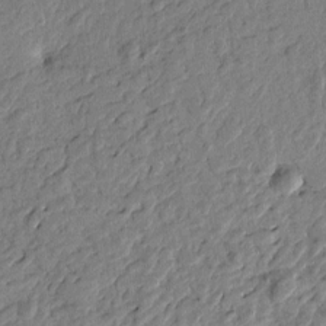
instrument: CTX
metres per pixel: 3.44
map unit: Htu
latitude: -1.8045
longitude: -179.1592
